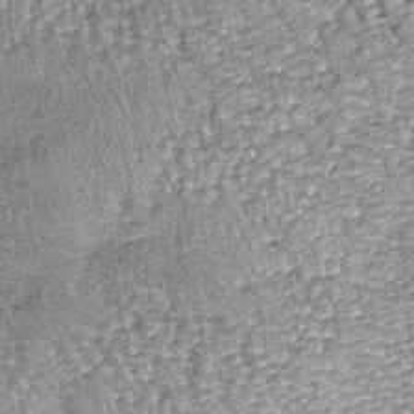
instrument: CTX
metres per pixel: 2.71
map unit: lHb
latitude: -37.2565
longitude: 66.4440
